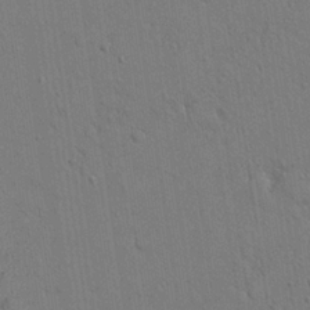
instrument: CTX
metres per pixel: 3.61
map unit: Nhu
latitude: 26.7435
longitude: -73.2537
